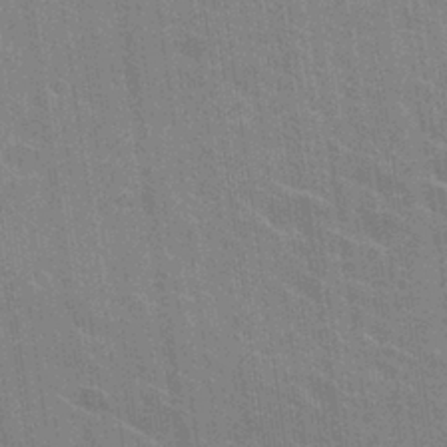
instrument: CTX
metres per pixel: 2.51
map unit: Hto
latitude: 25.8016
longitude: -43.3293
